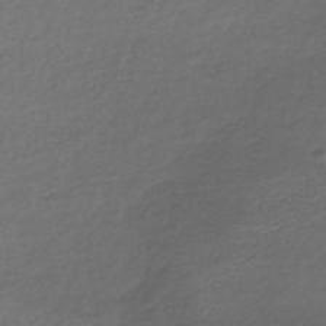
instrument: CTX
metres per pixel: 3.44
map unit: lHb
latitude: -39.3699
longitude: 75.3888
